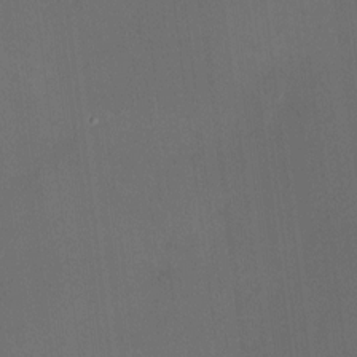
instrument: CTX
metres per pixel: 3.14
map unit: HNhu
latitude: 7.0080
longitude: 3.4832
